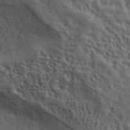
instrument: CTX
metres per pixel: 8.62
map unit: ANa
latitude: 43.5371
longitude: 48.5007
